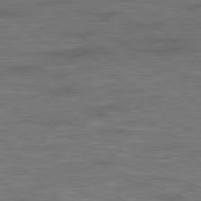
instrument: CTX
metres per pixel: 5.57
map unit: Hpe
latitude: 78.8191
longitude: 179.9178
